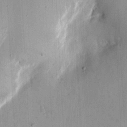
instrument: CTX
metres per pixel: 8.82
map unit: eHh
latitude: 4.3278
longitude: -68.9892
